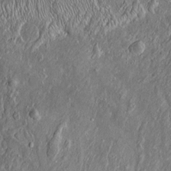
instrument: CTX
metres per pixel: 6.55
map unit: Htu
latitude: -6.5762
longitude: 157.4454
